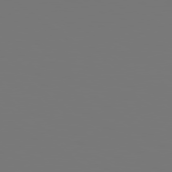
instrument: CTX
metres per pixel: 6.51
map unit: Hpe
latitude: 78.7058
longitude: 176.9164
